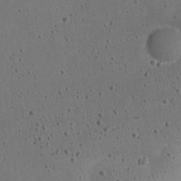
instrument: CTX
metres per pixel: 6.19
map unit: Nve
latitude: -25.5588
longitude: 107.6344
